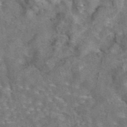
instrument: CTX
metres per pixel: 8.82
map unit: eAb
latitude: 44.3089
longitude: 110.9352
